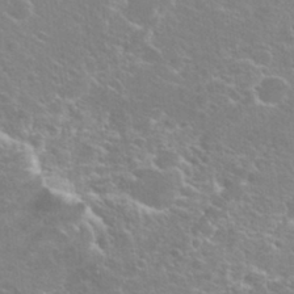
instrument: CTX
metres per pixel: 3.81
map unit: Hto
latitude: 20.5924
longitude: -37.7639
